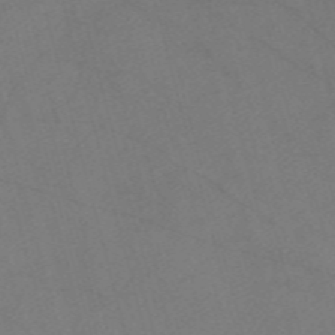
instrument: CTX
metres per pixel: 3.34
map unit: Nve
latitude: -58.2928
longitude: 51.3699
